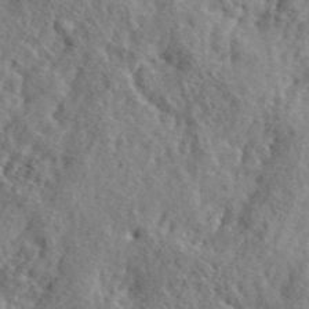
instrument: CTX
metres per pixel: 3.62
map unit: lHvf
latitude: 41.6693
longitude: -87.8205
